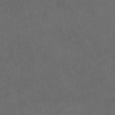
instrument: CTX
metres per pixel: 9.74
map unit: HNhu
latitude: -39.3699
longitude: 97.1431
